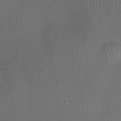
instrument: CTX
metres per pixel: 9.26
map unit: Nhu
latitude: -12.1606
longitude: -41.1403
